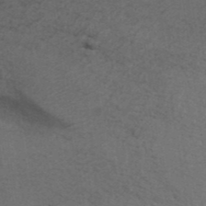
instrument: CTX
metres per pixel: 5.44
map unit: ANa
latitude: 39.2537
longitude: 29.9745
